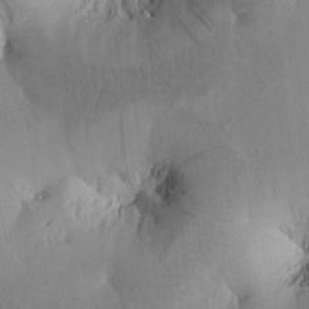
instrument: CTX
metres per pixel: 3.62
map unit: Htu
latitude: -0.0661
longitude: 173.7477
